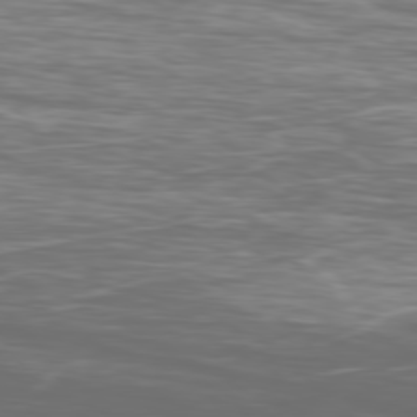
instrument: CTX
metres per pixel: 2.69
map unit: Ap
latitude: -79.8611
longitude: -72.9892
